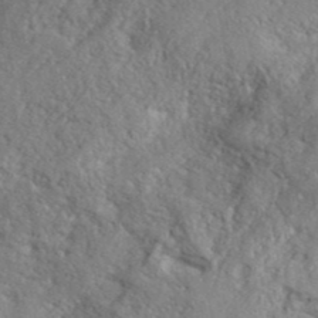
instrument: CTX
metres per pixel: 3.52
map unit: lHvf
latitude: 40.9702
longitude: -88.4412
